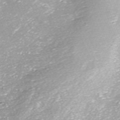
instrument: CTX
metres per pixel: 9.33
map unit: ANa
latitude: -44.5007
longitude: 105.3131
